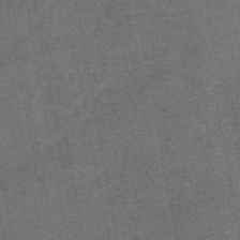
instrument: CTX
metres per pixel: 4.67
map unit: eAb
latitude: 47.8206
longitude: 105.5966
